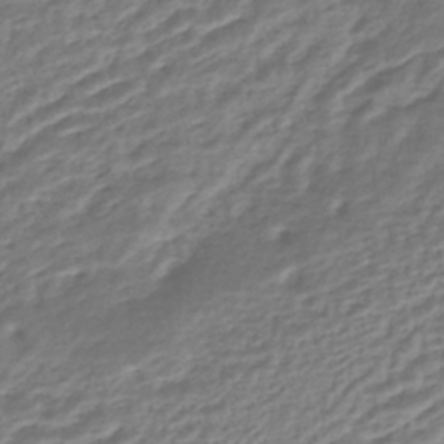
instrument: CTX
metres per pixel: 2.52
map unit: HNhu
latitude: -44.6707
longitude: 102.5952
